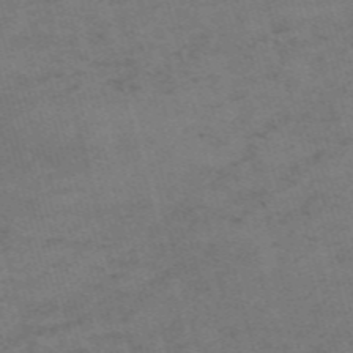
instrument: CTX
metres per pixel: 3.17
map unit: Nve
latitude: -59.5777
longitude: 56.9541
